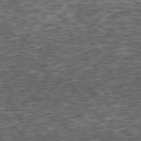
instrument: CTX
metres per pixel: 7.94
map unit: Ap
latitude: -76.1606
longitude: -78.6113
